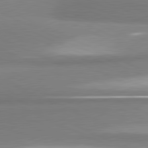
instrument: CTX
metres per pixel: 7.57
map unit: lApd
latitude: 81.1781
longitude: 166.1984
